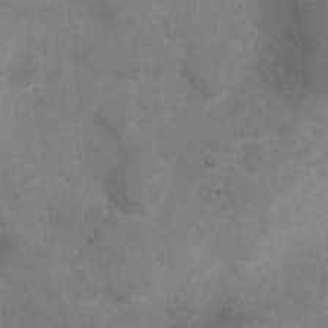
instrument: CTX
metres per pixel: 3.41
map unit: Nhu
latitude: 4.4412
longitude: -16.8947
